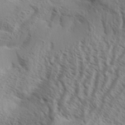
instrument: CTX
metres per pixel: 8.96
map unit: Aa
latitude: 33.5560
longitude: -138.8191
